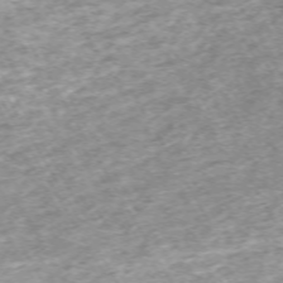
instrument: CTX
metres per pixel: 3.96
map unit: Hpe
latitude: -70.6519
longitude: 13.6722
